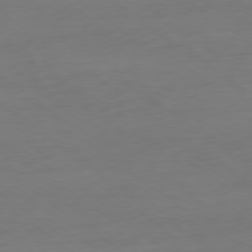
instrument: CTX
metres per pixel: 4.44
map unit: Ap
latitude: -79.1431
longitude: -68.4223
